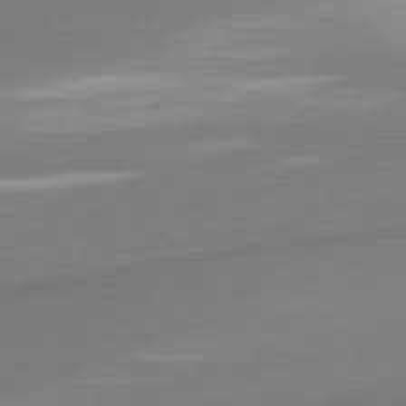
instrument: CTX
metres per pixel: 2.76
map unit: lApd
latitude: 80.5546
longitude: 167.0297
